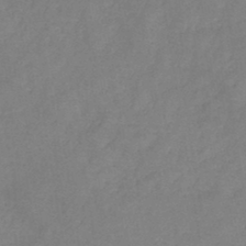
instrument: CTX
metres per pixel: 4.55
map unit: HNb
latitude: -43.9745
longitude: -39.3671
